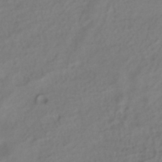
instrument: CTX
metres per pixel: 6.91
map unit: HNhu
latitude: -39.8989
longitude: 98.4440
